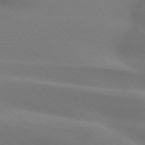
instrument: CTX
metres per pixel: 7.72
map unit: lApd
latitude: 75.1970
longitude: -61.5938
